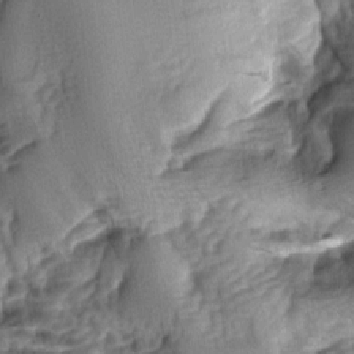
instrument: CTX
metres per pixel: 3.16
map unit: lAa
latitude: -6.3873
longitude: -126.7246
